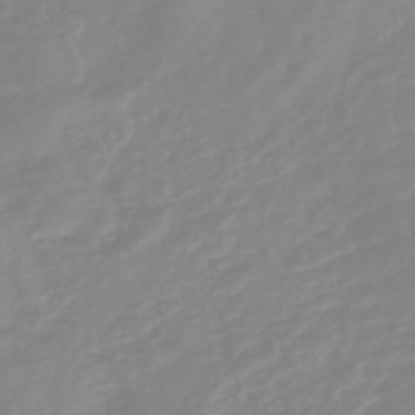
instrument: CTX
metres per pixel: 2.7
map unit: eHb
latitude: -45.3132
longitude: 82.4440
